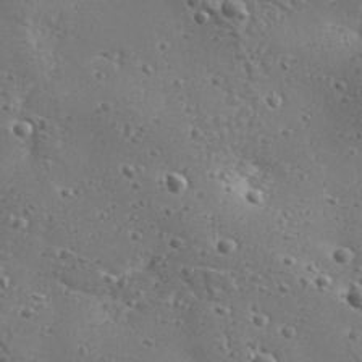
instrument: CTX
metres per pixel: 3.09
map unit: Aa
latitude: 32.9325
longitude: -134.0822
